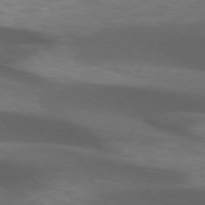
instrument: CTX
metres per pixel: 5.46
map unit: lApd
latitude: 73.1970
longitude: -52.3279
